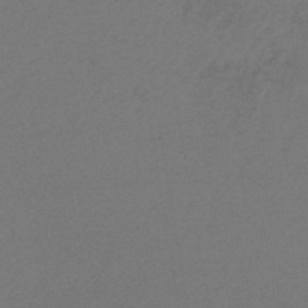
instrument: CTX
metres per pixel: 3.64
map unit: HNb
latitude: -47.5021
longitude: 57.5966
